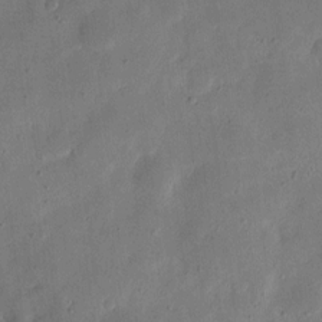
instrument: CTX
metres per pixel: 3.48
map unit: eHh
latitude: 7.0458
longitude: -71.7638
